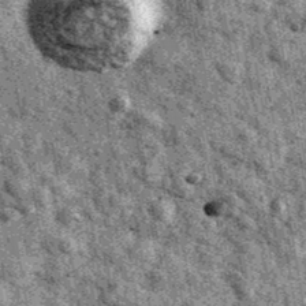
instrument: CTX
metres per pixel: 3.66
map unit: Ave
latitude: 40.8758
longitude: -107.2726
